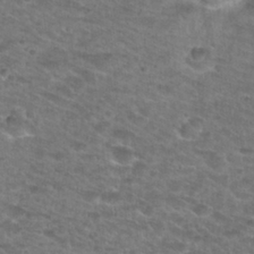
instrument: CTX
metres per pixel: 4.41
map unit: Hto
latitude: 28.1578
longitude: -49.0269
